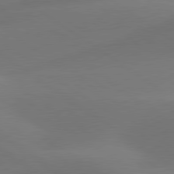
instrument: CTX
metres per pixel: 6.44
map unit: lApd
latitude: 79.8584
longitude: -90.1578
